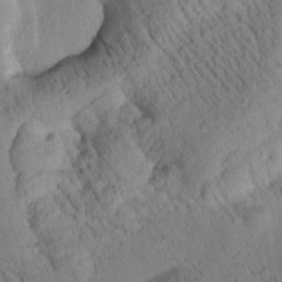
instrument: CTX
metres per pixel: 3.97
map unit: Htu
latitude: 0.9136
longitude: 175.3509
